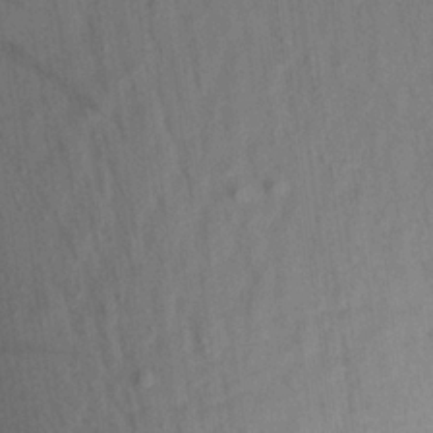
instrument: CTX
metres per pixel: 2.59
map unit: Aa
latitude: 21.0837
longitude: -143.0836
